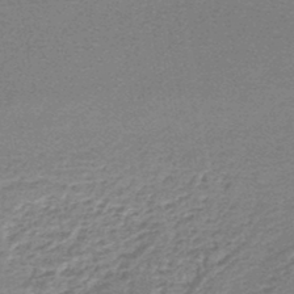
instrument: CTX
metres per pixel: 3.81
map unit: lHb
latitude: -44.9164
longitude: 56.7841
